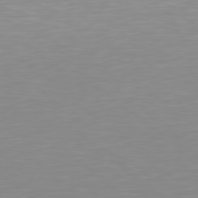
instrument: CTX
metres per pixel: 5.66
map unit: Hpe
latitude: 78.6302
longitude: -172.3089
